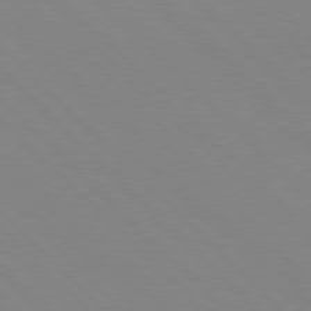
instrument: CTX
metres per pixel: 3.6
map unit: Hpe
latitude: 77.5371
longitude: -125.6127
